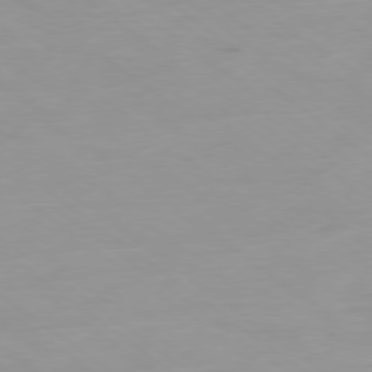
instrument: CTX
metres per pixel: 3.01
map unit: Ap
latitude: -78.8786
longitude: -73.2537
